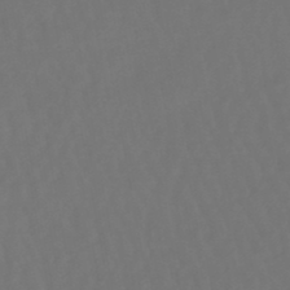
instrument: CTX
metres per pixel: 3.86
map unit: lHb
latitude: -47.5777
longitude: 79.1620
